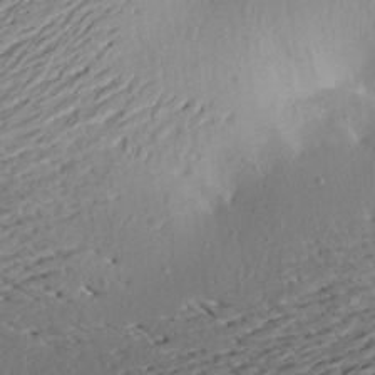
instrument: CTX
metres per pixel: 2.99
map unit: Aa
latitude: 18.9513
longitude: -144.6679
